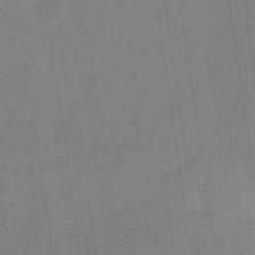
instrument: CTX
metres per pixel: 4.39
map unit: eHb
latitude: -46.5384
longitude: 87.1620
